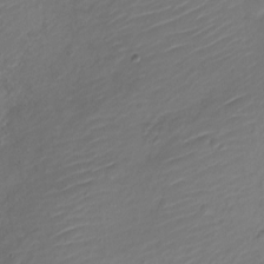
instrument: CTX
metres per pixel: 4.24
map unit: Nve
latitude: -17.8801
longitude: 106.9353
